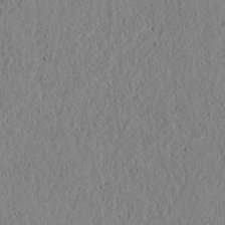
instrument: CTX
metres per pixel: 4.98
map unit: lAvf
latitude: 5.7450
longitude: 166.7085
